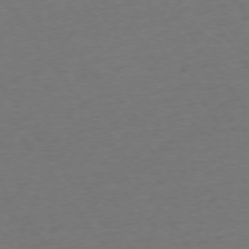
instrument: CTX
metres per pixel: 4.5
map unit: Ap
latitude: -74.9542
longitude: -85.2726
